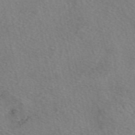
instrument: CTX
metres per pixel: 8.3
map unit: eAb
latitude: 49.1403
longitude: 111.3509
